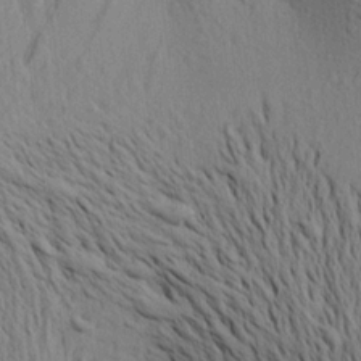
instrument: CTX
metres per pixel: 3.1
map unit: Aa
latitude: 19.5182
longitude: -149.4426
